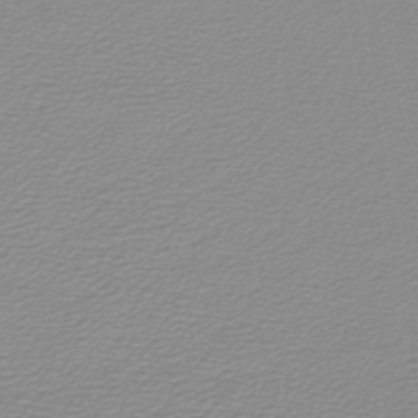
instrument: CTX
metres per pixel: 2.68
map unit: lHb
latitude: -44.4818
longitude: 55.1053
